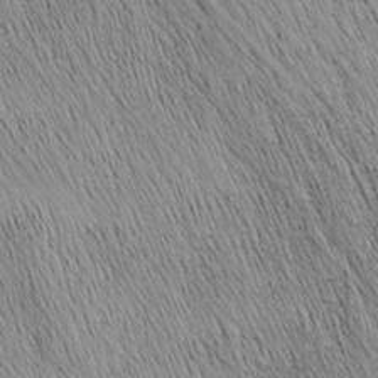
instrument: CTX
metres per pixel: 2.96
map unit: Nhu
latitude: -4.1983
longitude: -150.0633
